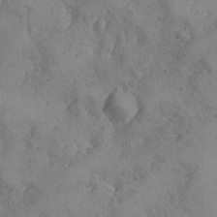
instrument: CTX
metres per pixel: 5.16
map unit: Ave
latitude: -8.4818
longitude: -118.1200
